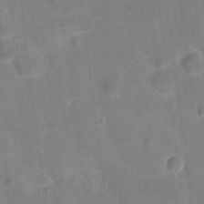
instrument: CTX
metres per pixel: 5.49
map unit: eHh
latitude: 4.6113
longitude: -69.4427
